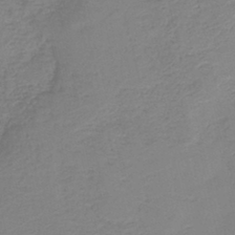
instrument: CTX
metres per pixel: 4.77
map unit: HNb
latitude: -40.3684
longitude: 50.0283
